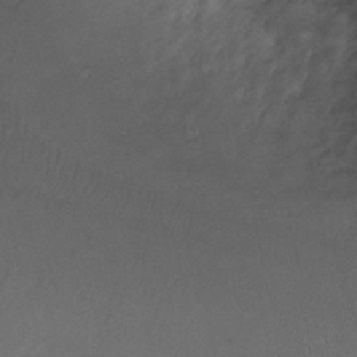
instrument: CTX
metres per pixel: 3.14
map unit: Ht
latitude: 3.4804
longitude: -29.3481
